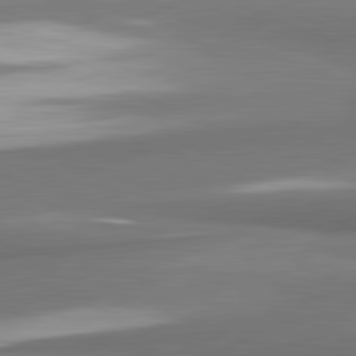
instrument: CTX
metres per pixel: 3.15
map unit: lApd
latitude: 81.8583
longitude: 173.5588
